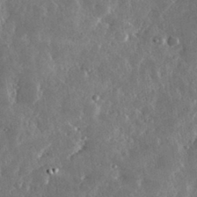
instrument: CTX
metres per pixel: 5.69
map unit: lHvf
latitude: 33.0458
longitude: -90.0444
